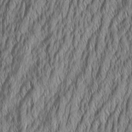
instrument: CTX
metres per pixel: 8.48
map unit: Aa
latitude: 7.5182
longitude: -130.5924
